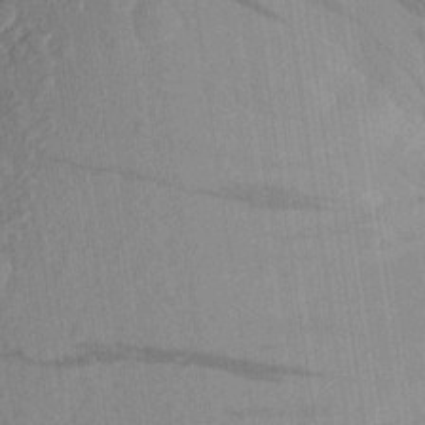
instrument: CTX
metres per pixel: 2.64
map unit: Aa
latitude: 23.9717
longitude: -147.8017
